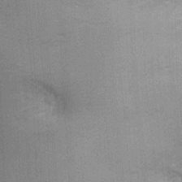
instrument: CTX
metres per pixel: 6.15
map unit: Ht
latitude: -1.0676
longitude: -15.6127
